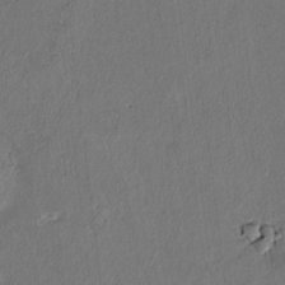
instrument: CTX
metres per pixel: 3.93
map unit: Htu
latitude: 3.8772
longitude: 150.1795
